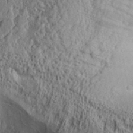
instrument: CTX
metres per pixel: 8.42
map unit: Aa
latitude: 32.0255
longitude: -134.4601
